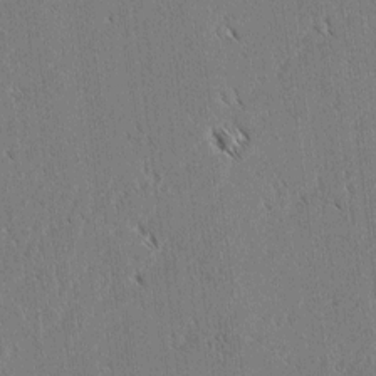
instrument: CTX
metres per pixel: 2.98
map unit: lAvf
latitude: 3.2537
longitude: -106.3656
